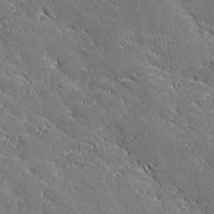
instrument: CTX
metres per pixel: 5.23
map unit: lHvf
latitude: 27.1592
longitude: 141.7100
